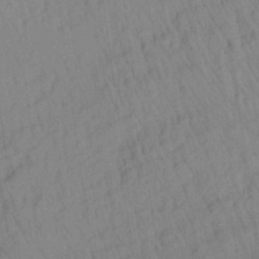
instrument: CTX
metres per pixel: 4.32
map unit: Aa
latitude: 27.4615
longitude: -141.4048
